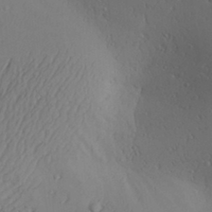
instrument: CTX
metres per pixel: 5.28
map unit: Aa
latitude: 30.0255
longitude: -141.1403
